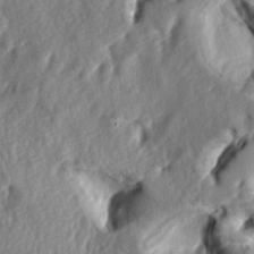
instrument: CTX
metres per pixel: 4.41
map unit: lAa
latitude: -7.6155
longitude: -126.8947
